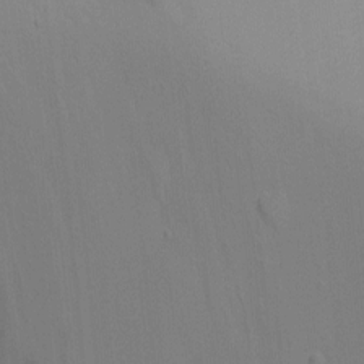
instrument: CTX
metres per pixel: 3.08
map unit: Ht
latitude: -9.2565
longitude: -31.0081
